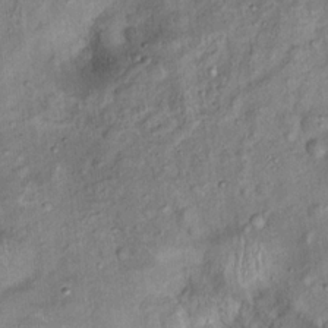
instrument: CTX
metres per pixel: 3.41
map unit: Ht
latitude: 14.2712
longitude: -40.7624
